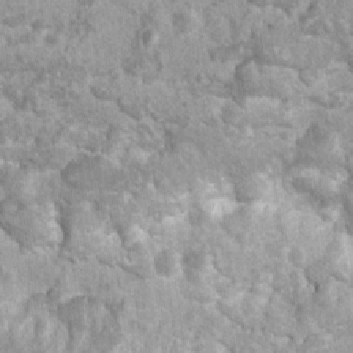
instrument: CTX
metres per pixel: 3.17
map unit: Nhu
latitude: 7.1214
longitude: -20.4601
